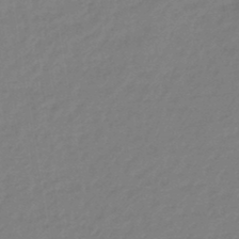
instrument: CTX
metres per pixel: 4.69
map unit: eHb
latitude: -45.6155
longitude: 86.5385
